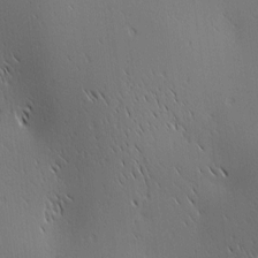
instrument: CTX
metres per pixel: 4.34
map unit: Ave
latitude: 2.2333
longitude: -115.1592
